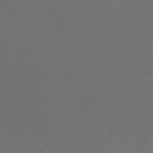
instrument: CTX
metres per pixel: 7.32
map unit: Nve
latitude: -59.7099
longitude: 60.8408
